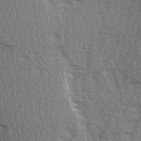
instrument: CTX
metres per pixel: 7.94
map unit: Hve
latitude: 2.9136
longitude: -123.2726
